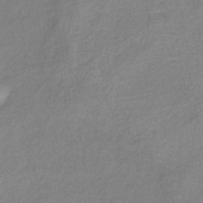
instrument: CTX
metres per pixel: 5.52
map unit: eHb
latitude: -40.0472
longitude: 80.2740
